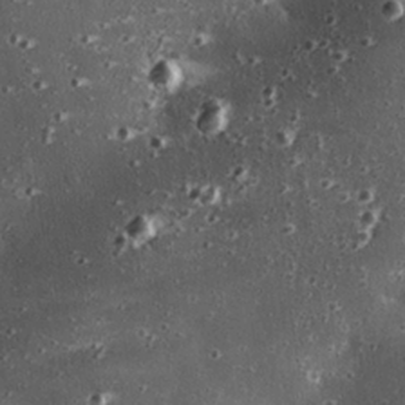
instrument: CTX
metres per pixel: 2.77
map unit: eHh
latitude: 24.2144
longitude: -90.2145
